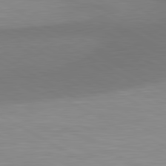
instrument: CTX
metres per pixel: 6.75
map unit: lApd
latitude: 81.0269
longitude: 159.5021
